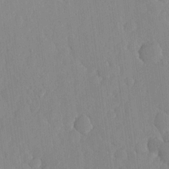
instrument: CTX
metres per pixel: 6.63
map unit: lHvf
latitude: 16.8380
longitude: -114.6490
